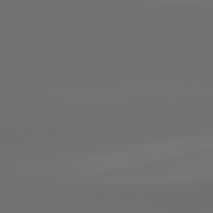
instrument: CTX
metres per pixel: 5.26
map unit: lApd
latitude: 83.6316
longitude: -131.8206
